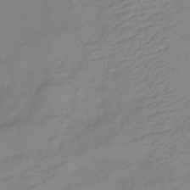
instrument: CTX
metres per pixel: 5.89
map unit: lHb
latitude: -40.9730
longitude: 76.5007
